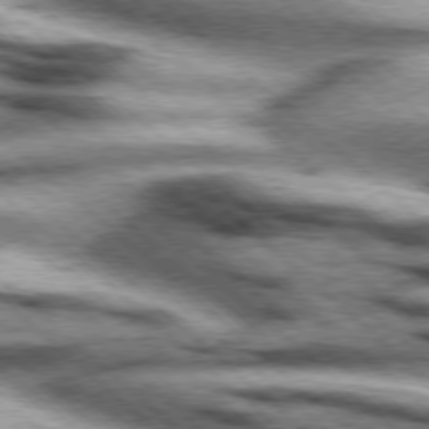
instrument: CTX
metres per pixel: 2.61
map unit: Hpe
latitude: 77.5560
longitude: -156.3089
